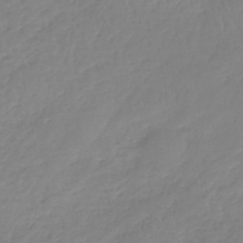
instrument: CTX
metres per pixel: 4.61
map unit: lHb
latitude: -40.8408
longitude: 68.1983
